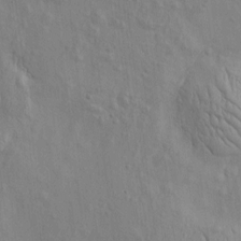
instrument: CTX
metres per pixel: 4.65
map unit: Htu
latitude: -3.8800
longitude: 156.8219
